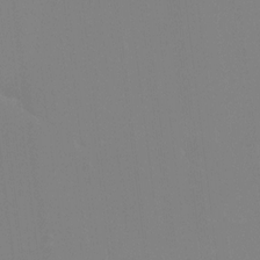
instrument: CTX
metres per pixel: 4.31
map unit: HNhu
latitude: 7.1214
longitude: 5.0108
